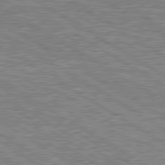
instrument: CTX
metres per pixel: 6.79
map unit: lApd
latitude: 80.1389
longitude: 172.2739
